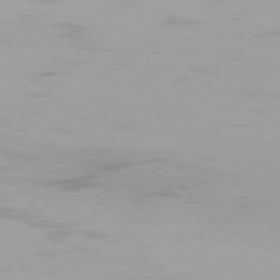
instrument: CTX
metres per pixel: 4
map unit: Hpe
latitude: 76.3467
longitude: -135.2915
